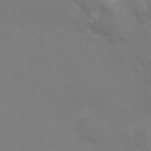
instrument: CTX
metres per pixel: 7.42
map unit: Nhu
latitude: 25.6504
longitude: -54.2522
